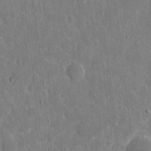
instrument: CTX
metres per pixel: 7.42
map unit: eHh
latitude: 5.0647
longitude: -67.5749
